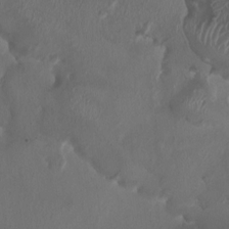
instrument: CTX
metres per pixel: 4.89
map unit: HNhu
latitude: 1.5938
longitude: -4.0822
